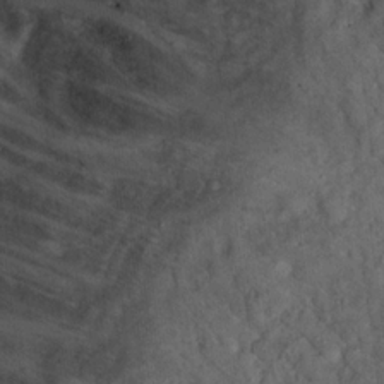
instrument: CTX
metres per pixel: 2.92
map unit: Hto
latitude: 16.3278
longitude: -59.9150
